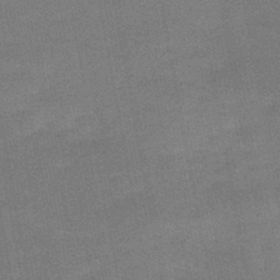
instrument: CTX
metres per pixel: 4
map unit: HNb
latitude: -47.8989
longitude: -39.1970
